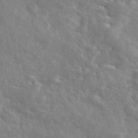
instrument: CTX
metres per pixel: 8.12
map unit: eAb
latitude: 45.3670
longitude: 127.5966
